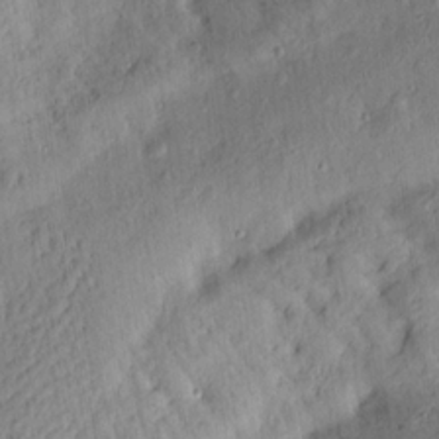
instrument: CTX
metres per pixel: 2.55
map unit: lAvf
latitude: 7.0269
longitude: 169.4076
